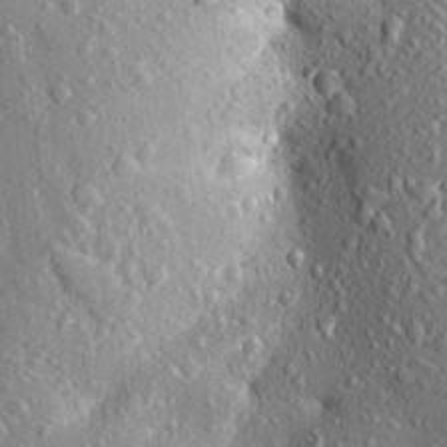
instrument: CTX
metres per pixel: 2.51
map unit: Aa
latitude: 20.7247
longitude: -150.1766
